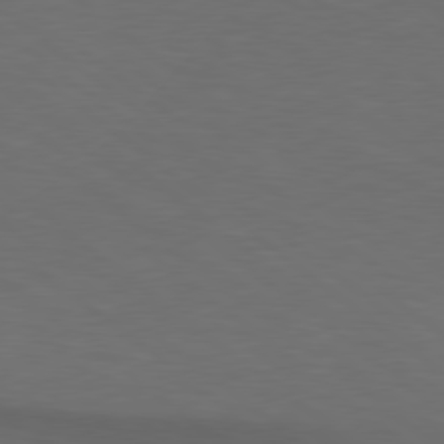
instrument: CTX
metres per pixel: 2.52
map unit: lApd
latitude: 78.6869
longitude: -177.4615
